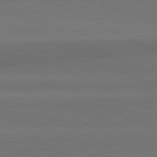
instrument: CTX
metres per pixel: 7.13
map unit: lApd
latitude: 81.8961
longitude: 154.9353
